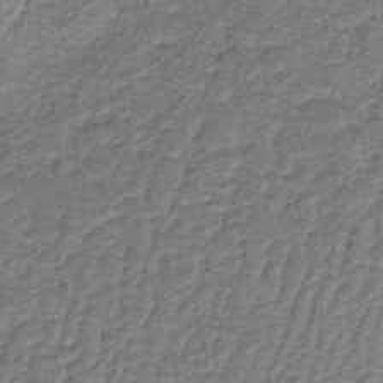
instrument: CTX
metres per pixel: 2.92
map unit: HNb
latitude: -39.3321
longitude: 50.8597
